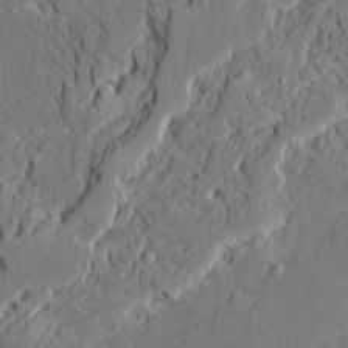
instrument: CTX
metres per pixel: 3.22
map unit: Ave
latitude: 21.3482
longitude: -129.3859
